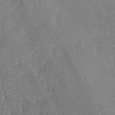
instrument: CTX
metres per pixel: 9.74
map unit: lAvf
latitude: -8.3684
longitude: -111.9339
